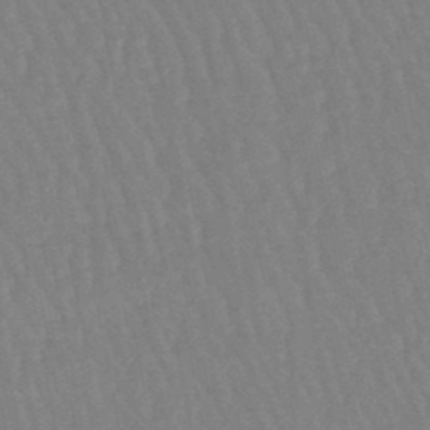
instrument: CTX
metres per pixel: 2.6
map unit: eHb
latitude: -46.2361
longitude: 80.1606
